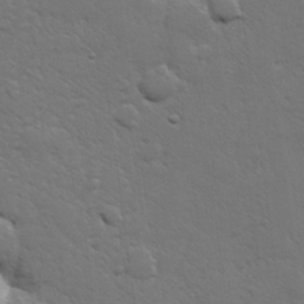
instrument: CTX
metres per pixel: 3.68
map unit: lHvf
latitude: 23.4048
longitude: 144.8030
